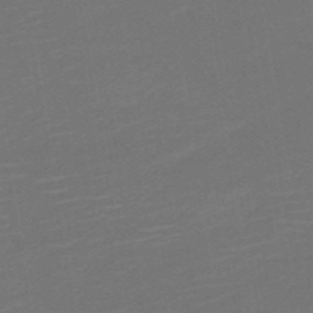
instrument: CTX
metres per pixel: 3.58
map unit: HNb
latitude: -51.5966
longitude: -48.5735
